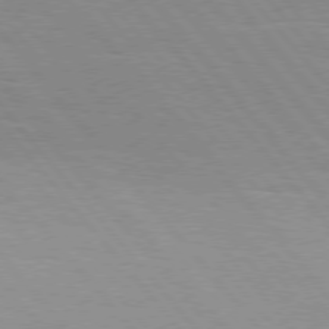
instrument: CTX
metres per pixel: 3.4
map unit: Hpe
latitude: 76.2333
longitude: -153.3671
